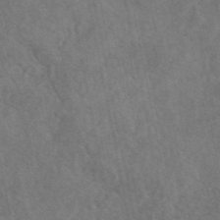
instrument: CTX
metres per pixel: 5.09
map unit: eAb
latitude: 47.2915
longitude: 127.8233
